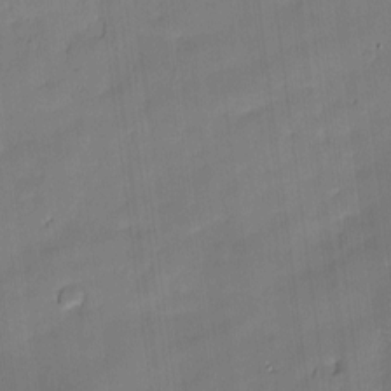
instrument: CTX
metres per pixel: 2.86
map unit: Hve
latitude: -9.8989
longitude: 176.2739
